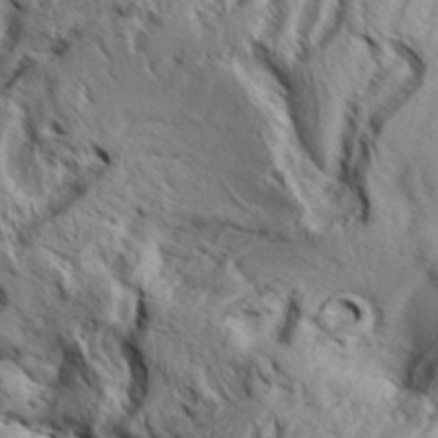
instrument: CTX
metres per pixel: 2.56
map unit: Aa
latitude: 33.3860
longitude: -137.0270
